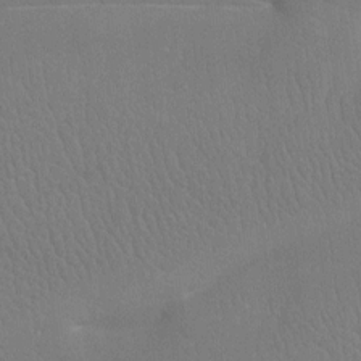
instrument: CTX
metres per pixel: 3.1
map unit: Htu
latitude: -7.5588
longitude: -33.9339
